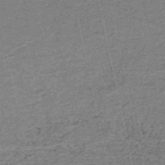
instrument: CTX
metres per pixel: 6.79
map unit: HNb
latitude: -51.8800
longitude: -51.3103
